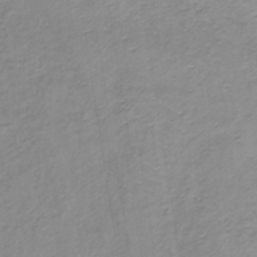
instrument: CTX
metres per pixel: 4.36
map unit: lHb
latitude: -35.7100
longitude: 71.3888
